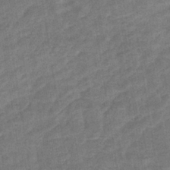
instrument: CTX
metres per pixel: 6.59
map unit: eHb
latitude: -36.1605
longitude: 77.6722
